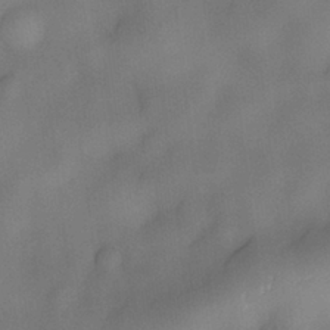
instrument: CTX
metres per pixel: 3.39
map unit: eHh
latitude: -22.4251
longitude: 15.7289
